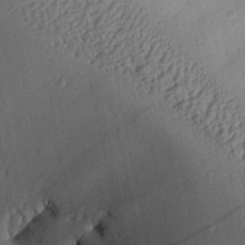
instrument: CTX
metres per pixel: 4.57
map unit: Aa
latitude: 27.9150
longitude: -135.0647
